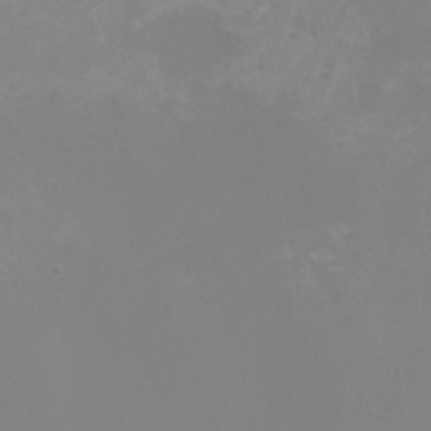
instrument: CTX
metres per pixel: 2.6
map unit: Nhu
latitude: -8.2361
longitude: -84.6113
